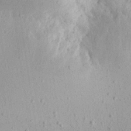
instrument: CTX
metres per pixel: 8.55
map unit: Aa
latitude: 13.1403
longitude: -141.9906
